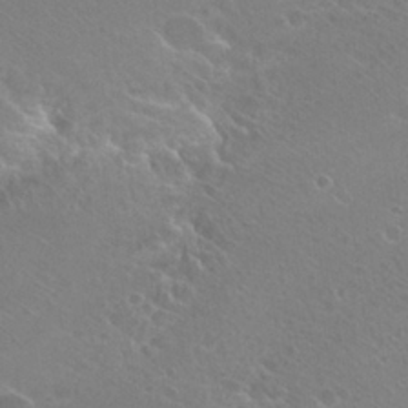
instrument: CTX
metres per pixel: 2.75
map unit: Hto
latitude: 27.0836
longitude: -39.9150
